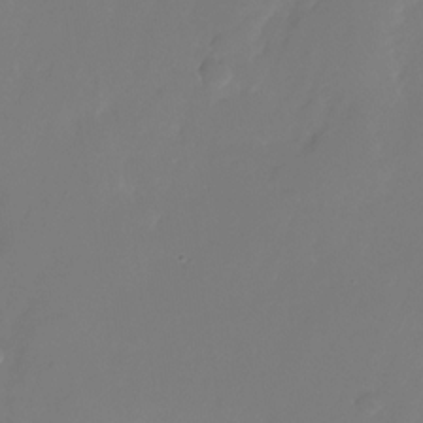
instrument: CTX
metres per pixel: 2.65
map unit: Nhu
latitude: -25.8233
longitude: -71.3670
